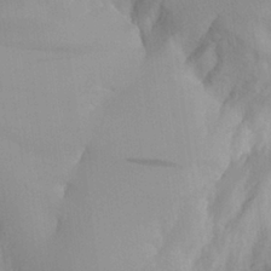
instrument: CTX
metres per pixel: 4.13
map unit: Aa
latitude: 26.2145
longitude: -132.4790
